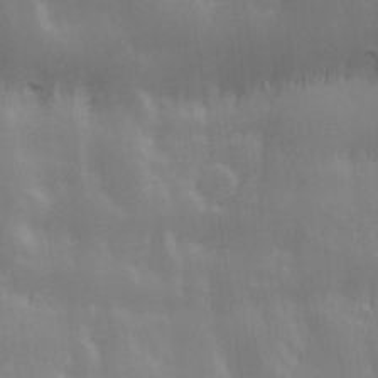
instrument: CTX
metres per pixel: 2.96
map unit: Ave
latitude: 13.4993
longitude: -104.2901
